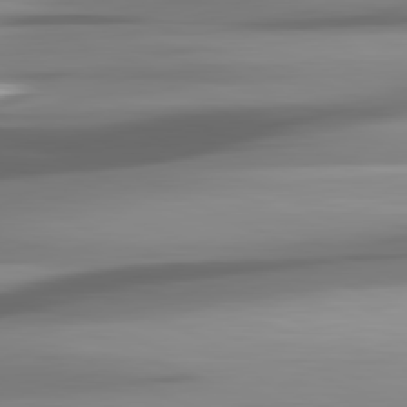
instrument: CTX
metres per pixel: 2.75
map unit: lApd
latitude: 81.6505
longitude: -145.7827
